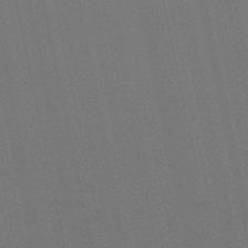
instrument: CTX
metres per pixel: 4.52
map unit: lHb
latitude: -48.1606
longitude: 61.5588
